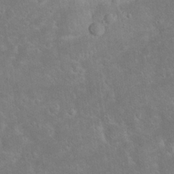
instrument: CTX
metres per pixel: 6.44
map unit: Nhu
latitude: 23.5560
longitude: -71.4993
